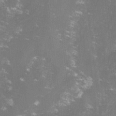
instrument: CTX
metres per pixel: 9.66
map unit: lHvf
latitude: -14.6708
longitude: -100.8002
